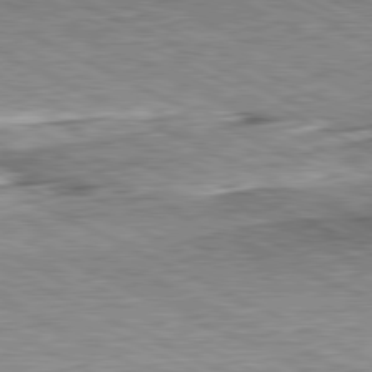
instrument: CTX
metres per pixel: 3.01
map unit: Hpe
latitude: -81.5588
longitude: 9.8989
